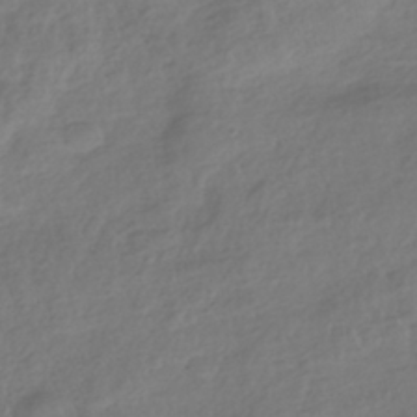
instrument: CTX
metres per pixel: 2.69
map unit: HNhu
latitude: -41.1809
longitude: 97.7289
